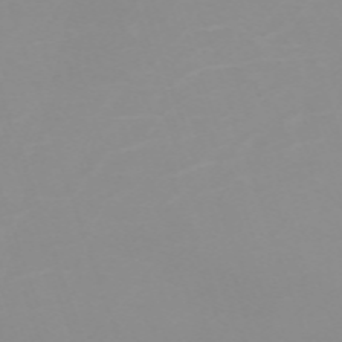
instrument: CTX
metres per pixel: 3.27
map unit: eHh
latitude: -63.5399
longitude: 49.0109
